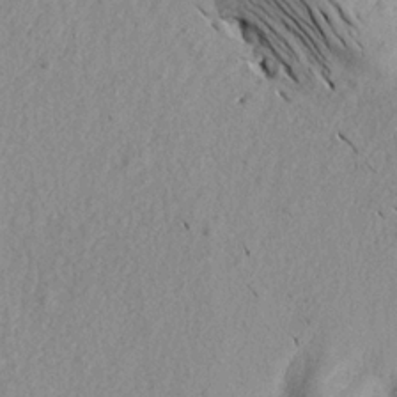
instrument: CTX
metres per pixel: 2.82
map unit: Aa
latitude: 19.1214
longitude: -145.7638
